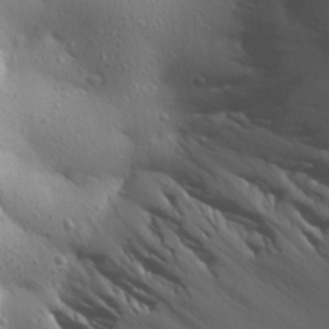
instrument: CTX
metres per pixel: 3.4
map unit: Aa
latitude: 26.4034
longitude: -144.0822
